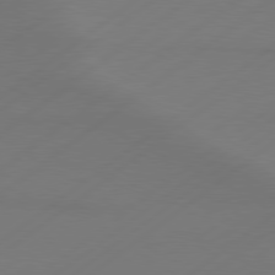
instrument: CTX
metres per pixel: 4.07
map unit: Hpe
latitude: 78.8569
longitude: -130.9703
